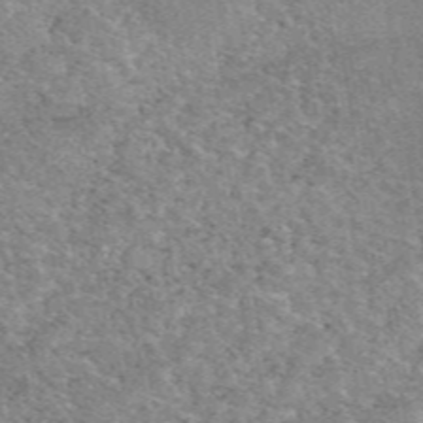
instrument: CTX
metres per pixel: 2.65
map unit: eAb
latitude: 49.5938
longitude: 114.8597
